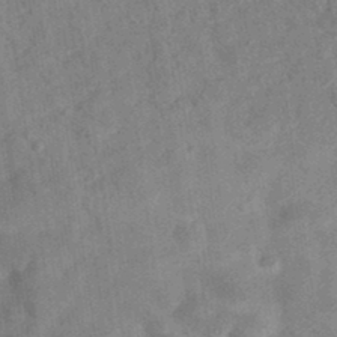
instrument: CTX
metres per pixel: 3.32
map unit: eAb
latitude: 34.6679
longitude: 108.5007
